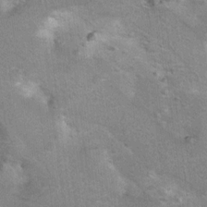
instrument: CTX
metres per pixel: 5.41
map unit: Hto
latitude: 7.3860
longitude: -30.5735
